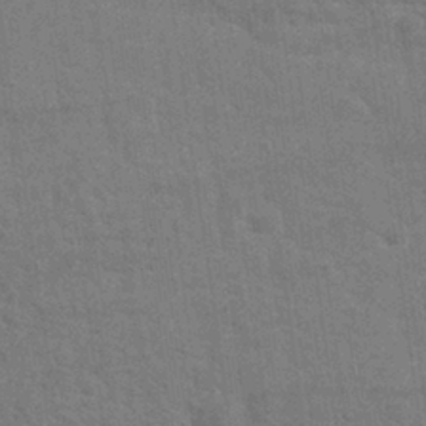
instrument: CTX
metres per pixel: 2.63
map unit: Nhu
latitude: 26.5735
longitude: -64.2711
